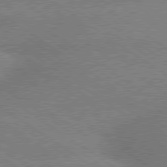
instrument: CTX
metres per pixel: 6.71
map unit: Hpe
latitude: 79.1214
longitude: -152.2145
